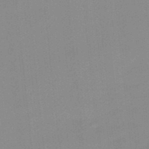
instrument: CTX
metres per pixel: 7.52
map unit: lHb
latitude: -48.5952
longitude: 81.0298
